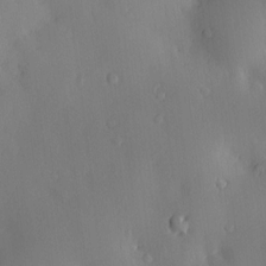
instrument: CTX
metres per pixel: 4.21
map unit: eHh
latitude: 0.3845
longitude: 18.4818
